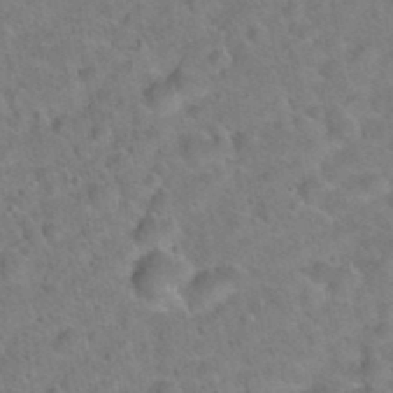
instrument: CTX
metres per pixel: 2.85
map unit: Hto
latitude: 21.0837
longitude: -49.8205
